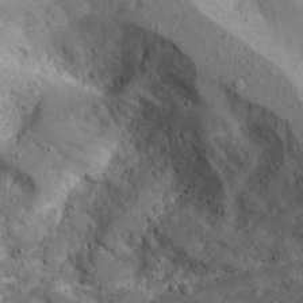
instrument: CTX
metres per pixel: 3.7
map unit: Aa
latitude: 23.9339
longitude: -127.8772
